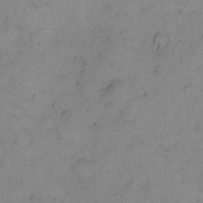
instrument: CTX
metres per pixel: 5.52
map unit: eHh
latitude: -8.9542
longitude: -65.9150
